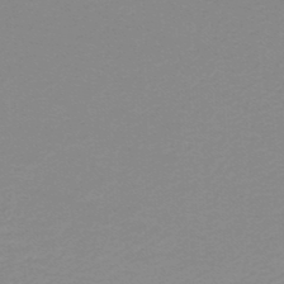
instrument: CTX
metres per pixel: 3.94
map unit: lHb
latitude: -46.5007
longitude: 64.0472
